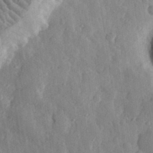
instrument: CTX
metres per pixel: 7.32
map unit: eHh
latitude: 31.7072
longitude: -79.5560
